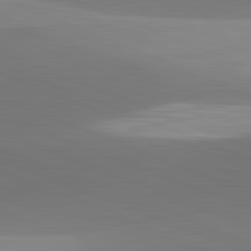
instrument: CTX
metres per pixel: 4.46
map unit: lApd
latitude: 81.9717
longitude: 142.2172
